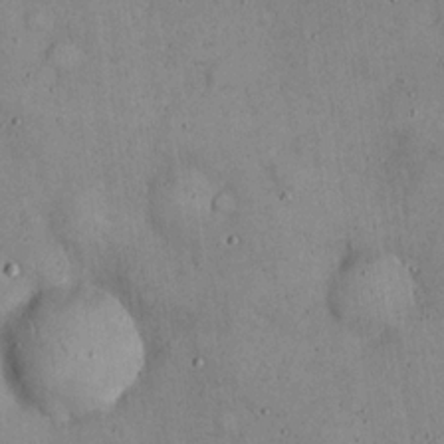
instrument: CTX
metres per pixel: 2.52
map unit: eHh
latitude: 18.9324
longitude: -60.9324
